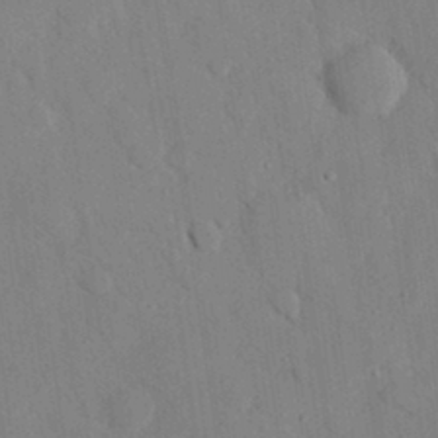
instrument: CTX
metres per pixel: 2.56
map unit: eHh
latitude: 26.7813
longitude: -79.8584
